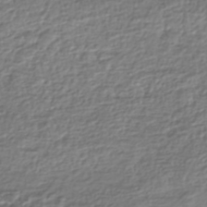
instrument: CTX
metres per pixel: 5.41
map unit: Nhe
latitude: -46.5573
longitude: -172.7435
